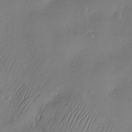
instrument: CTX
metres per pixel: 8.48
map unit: Nve
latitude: -10.6896
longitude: 173.4265
